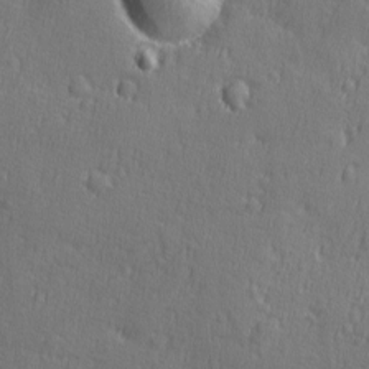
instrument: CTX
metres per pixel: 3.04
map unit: Ave
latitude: -8.9731
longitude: -119.1214
